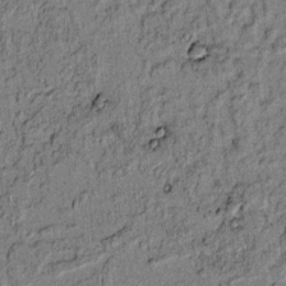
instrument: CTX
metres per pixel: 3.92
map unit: lAvf
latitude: 4.5546
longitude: 157.6155
